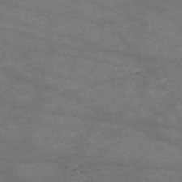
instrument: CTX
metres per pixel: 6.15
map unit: Nve
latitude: -59.6154
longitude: 59.3131
